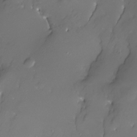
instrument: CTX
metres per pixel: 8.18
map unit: Nhe
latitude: -32.7275
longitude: -116.8191
